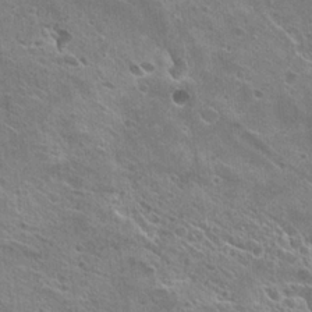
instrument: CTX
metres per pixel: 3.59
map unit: Hto
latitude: 23.1214
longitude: -42.3656
